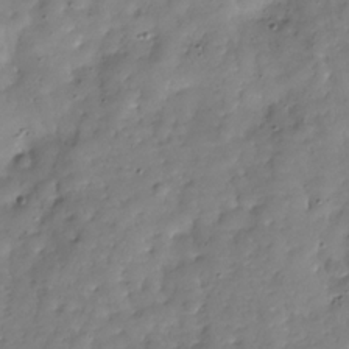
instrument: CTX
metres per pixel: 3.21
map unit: Hve
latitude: -29.8045
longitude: 94.5951
